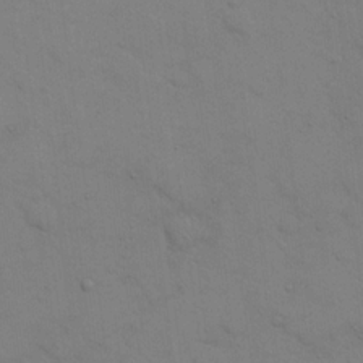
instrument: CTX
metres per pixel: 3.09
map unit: eHh
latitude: 17.7072
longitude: -66.5356
